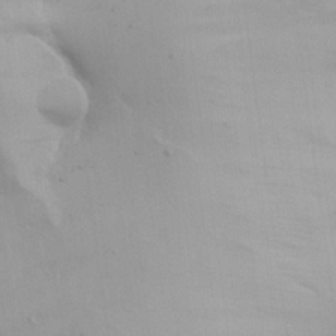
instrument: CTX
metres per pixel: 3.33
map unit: lHvf
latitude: 22.4601
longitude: 145.8234
